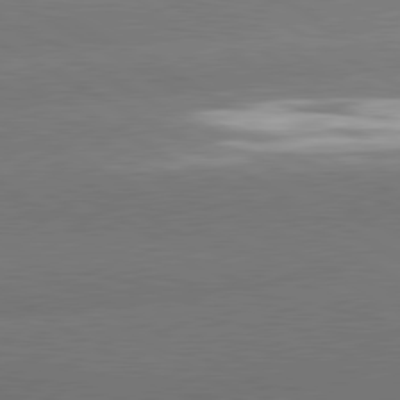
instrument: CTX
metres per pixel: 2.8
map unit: lApd
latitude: 80.6301
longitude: -149.8772
